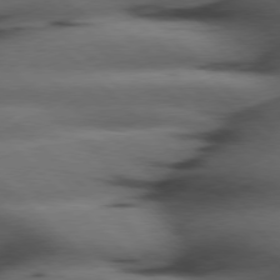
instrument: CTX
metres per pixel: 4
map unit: Hpe
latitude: 77.3103
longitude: -155.1403
